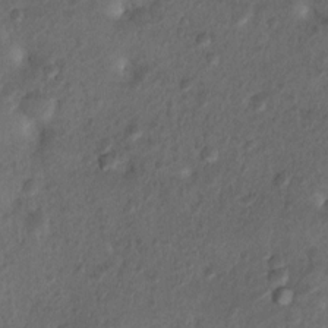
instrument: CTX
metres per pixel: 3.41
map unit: Nhu
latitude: 5.8583
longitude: -22.9325
